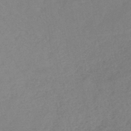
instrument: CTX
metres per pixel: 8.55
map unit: lHb
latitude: -41.5210
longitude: 73.2187
